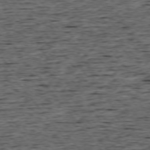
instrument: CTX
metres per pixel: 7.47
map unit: Ap
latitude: -75.2943
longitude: -92.6868
